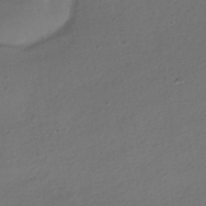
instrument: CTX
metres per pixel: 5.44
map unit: HNhu
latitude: -41.6344
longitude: 95.7477
